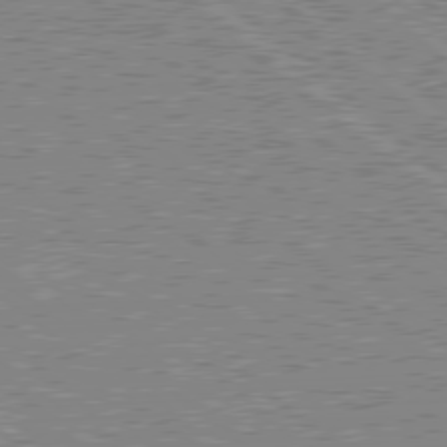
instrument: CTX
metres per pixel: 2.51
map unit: Hpe
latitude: 78.5924
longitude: -143.5371
